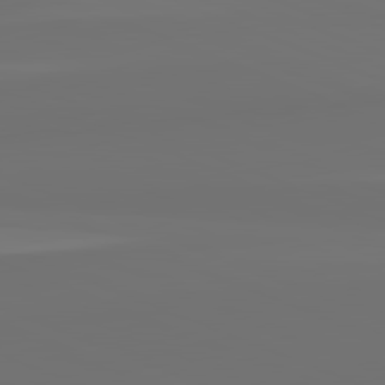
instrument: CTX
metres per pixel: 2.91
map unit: lApd
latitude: 82.2711
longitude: 155.4644
